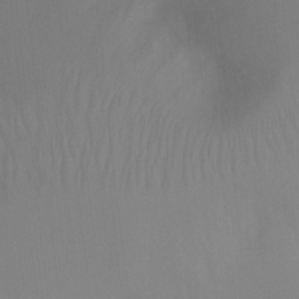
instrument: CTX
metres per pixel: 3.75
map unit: Ht
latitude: -8.5952
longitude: -25.0269
